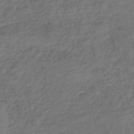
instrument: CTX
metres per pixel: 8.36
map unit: eHb
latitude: -43.2753
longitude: 83.0486
